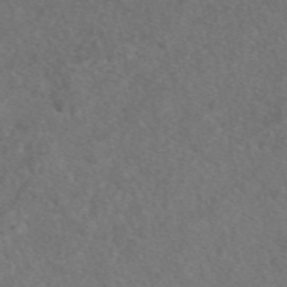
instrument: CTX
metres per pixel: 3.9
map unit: eAb
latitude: 48.2900
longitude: 107.2565
